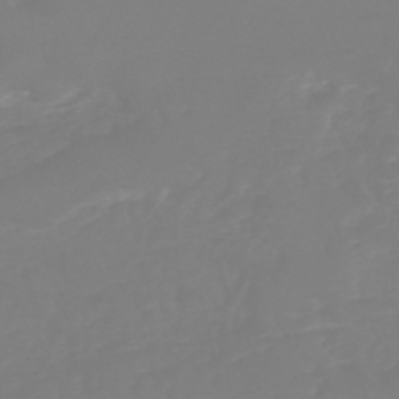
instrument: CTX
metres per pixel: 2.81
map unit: lHb
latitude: -44.3117
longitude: 53.9556
